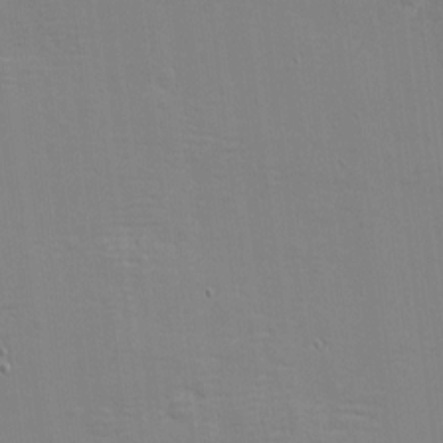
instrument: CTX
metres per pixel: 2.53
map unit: eHh
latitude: -3.8044
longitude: -80.3656
